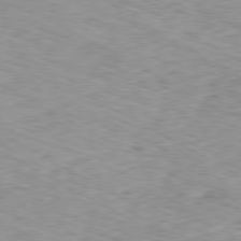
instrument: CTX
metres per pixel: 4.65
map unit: Ap
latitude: -80.3873
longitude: -47.8584
